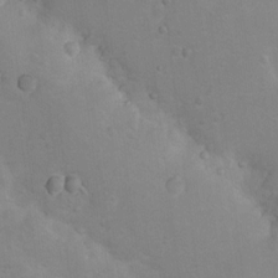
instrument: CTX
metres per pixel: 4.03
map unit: Nhu
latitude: 9.0270
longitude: -22.4979
